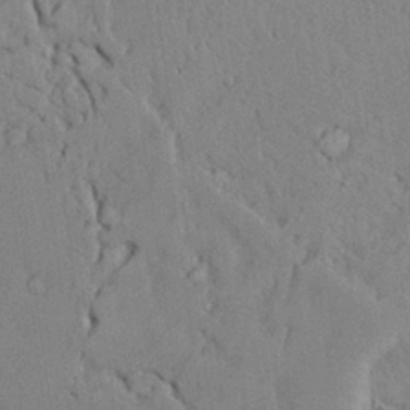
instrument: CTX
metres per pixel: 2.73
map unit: Ave
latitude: 23.9717
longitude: -131.0837
